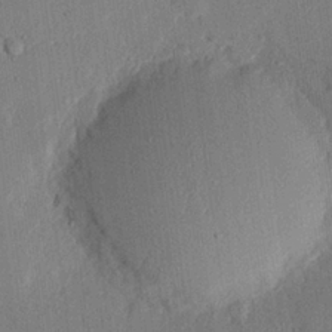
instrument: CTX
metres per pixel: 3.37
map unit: eHh
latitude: 25.3103
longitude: -80.9703
